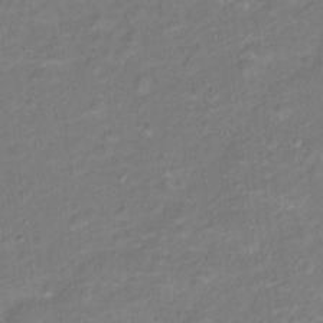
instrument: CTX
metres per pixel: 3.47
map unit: Ht
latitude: 12.1578
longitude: -40.0255
